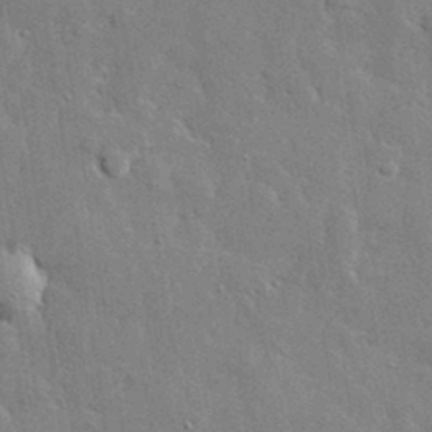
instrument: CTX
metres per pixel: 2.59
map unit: lHvf
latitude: 33.3860
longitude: -90.8758
